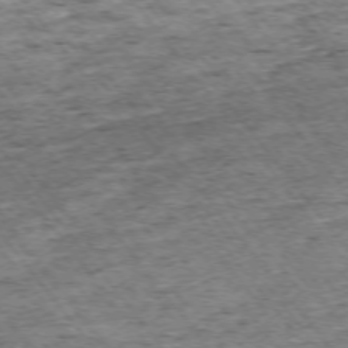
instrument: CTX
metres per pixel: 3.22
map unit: Ap
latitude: -74.6519
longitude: -86.9136
